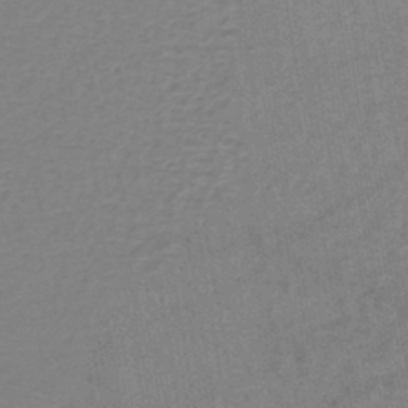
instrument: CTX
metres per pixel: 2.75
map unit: lHb
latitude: -43.4265
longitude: 72.6707
